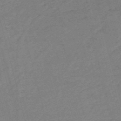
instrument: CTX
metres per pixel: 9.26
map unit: HNb
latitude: -53.9556
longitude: -46.5546
